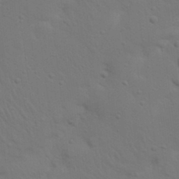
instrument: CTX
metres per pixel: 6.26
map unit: Nhu
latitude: 22.5357
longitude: -73.4805
